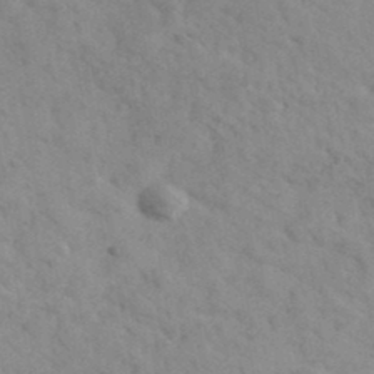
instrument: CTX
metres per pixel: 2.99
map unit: Ave
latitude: 39.7827
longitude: -107.6883
